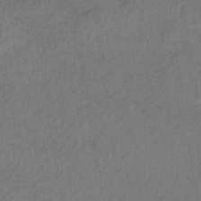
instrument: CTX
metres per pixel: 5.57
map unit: HNb
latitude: -32.3496
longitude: 63.0864
